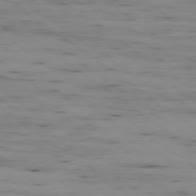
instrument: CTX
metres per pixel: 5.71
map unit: Ap
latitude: -79.3698
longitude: -102.1389
